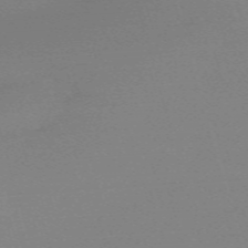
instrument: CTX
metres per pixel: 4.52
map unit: eHh
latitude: -61.1620
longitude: 52.0850
